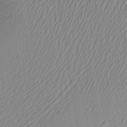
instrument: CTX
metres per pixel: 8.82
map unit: Aa
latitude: 28.7624
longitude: -137.6883
